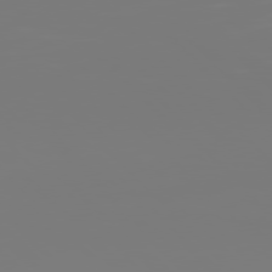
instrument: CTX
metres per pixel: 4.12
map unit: Hpe
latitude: 76.9324
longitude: -136.8002
